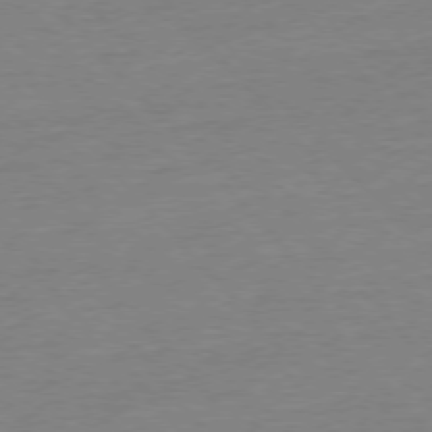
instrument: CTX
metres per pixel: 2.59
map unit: Ap
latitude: -77.3321
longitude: -95.7450
